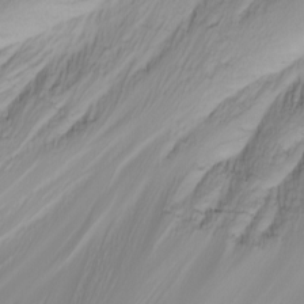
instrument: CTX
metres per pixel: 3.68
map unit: Nhu
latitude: -4.6140
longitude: -87.4237
